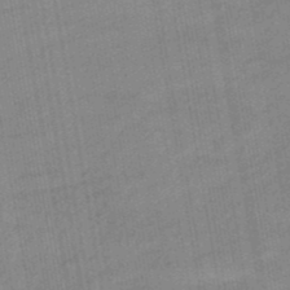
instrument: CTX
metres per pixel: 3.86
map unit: eHb
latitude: -39.3321
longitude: 82.6329
